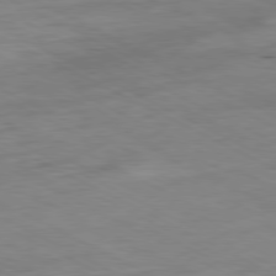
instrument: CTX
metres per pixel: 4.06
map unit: Ap
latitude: -80.7086
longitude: -76.3656
